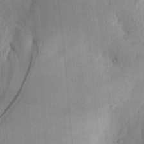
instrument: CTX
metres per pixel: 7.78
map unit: Aa
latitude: 30.3468
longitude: -143.0459
